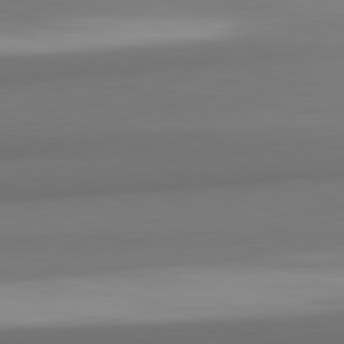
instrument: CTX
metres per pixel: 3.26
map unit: lApd
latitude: 82.2144
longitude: 170.1606
